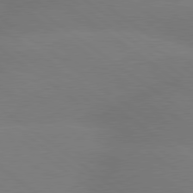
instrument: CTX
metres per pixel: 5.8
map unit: lApd
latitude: 79.5749
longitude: -150.6868
